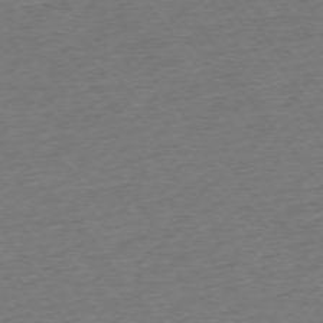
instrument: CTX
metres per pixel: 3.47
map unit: Ap
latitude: -75.3321
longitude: -82.8191
